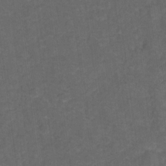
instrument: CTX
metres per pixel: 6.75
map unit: Hto
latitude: 5.4048
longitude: -36.1767
